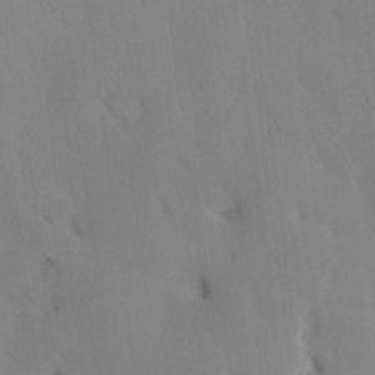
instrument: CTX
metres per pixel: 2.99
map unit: lAa
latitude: -10.3873
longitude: -124.1577
